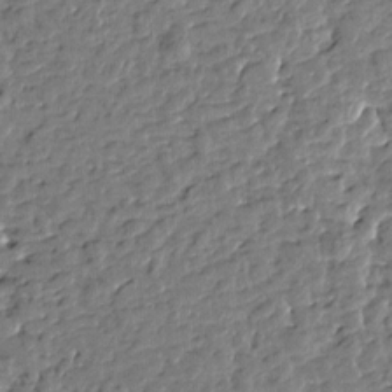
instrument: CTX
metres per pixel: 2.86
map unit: Htu
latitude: 0.5923
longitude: -179.3293
